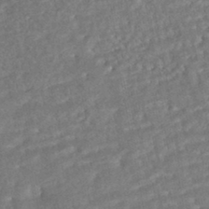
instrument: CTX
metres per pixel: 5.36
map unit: HNhu
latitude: -45.5966
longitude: 100.3873
